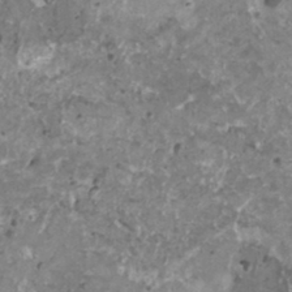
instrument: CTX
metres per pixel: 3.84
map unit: HNhu
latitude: 1.1214
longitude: 6.1039
